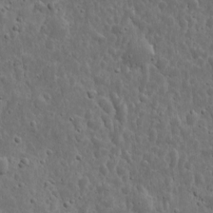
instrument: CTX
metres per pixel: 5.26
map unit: eHh
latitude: 10.7246
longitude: -73.1404
